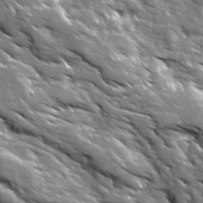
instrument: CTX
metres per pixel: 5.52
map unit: Ave
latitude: 19.4804
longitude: -135.7071
